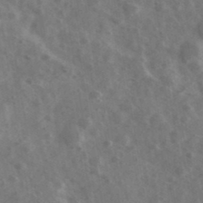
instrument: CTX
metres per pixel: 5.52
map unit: Ave
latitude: 38.5924
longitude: -107.2915
